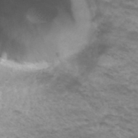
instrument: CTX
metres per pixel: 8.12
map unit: Hto
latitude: 35.3481
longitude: -42.8758
